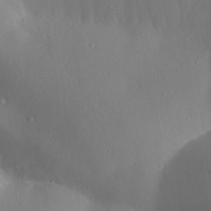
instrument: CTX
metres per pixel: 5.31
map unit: Aa
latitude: 30.7058
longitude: -141.1025
